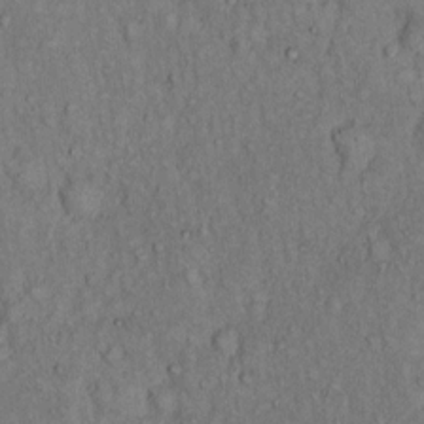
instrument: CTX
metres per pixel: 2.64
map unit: Hto
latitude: 11.7072
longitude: -60.3089
